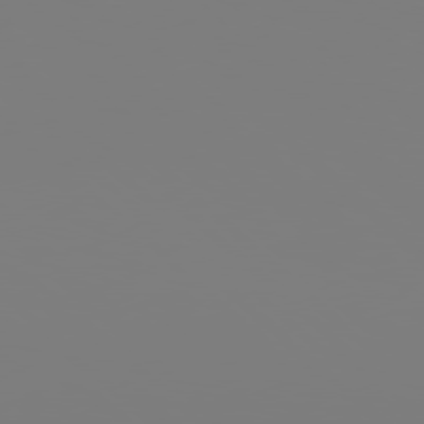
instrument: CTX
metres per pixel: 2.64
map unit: Hpe
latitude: 78.1389
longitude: -176.7813
